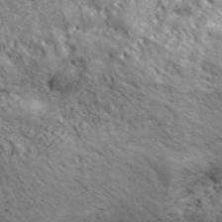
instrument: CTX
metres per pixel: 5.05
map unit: eHh
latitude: 43.8772
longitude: -89.1970
